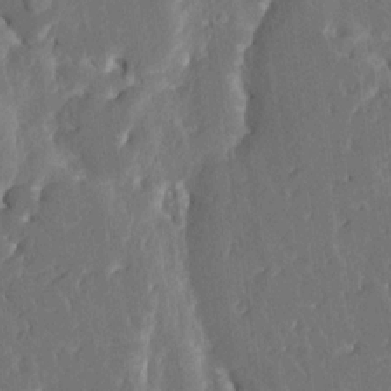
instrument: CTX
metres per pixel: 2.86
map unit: HNhu
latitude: 5.6127
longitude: -6.4223
